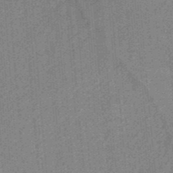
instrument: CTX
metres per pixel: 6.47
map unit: HNb
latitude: -35.1431
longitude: 57.1431
